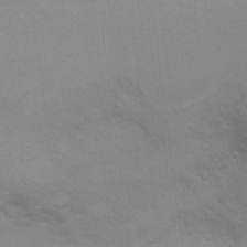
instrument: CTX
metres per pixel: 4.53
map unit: Ht
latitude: 11.0648
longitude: -32.6490
